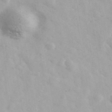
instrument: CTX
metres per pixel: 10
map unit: Ave
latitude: 39.6505
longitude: -106.9703
